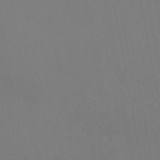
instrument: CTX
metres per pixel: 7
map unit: HNhu
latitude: -45.7478
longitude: 93.4832
